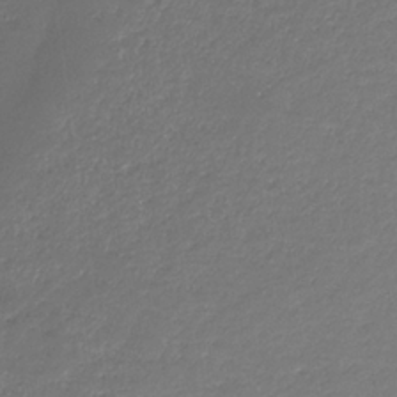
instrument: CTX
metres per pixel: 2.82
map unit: eHb
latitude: -31.9367
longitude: 67.4832
